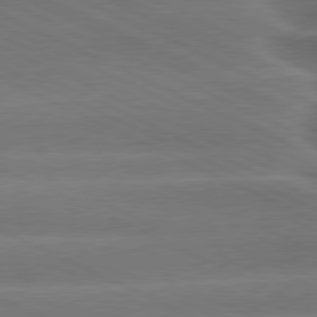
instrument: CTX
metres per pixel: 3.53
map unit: lApd
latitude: 80.3845
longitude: -137.5371
